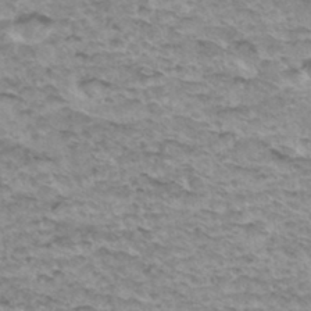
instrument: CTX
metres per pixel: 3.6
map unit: Hto
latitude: 34.3845
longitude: -39.9717
